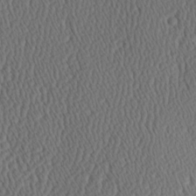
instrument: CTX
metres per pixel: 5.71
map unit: Hve
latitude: 3.6694
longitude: -124.6112
